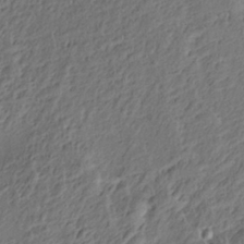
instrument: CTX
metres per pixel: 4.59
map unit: Nve
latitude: -7.0864
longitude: 174.5195
